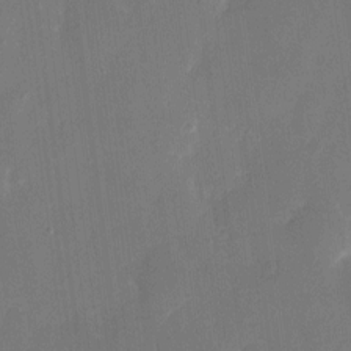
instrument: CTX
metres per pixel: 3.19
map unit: eHh
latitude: 7.0458
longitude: -68.8758
